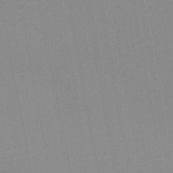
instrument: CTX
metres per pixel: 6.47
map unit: HNb
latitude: -45.3321
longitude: -43.4049
